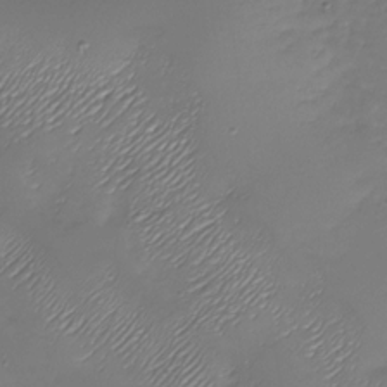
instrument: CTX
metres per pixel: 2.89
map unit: Nhu
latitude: -27.8989
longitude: -59.9528
